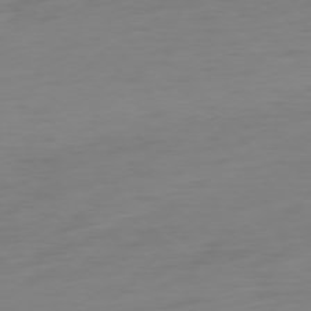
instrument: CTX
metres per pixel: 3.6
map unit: Ap
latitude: -77.4265
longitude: -78.0822
